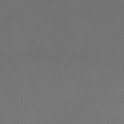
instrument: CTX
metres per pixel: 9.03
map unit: lHb
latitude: -45.5399
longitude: 75.1054
